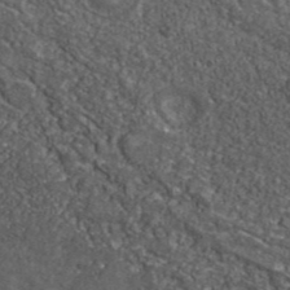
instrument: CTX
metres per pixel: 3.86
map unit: eHh
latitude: 42.1200
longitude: -90.7624
